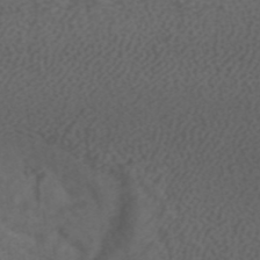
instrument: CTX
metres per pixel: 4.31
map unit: ANa
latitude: 43.0459
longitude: 24.4440
